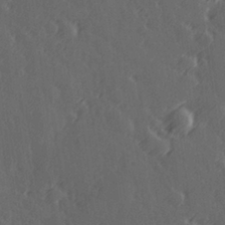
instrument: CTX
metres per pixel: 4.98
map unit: Hve
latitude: 26.9703
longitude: 146.1228
